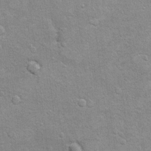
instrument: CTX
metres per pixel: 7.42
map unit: Hto
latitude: 10.6113
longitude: -36.8191
